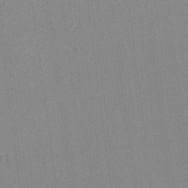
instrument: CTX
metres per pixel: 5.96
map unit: Ave
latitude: 18.5168
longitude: -140.5923
